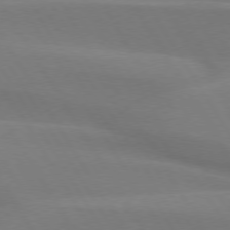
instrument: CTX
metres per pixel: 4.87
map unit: lApd
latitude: 74.5735
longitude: -66.0822
